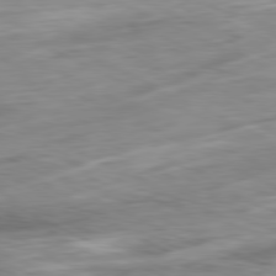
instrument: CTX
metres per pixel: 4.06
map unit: Ap
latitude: -80.9542
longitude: -69.3671
